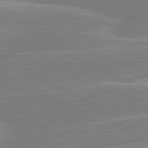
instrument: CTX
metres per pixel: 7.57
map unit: lApd
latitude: 80.9514
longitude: -124.5734
